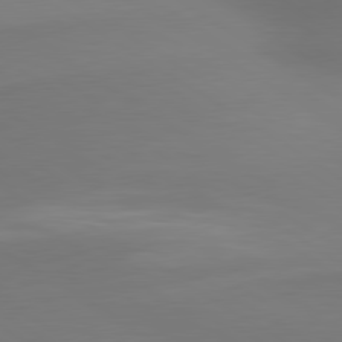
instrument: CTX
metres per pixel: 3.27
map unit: lApd
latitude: 80.0444
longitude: 175.1242
